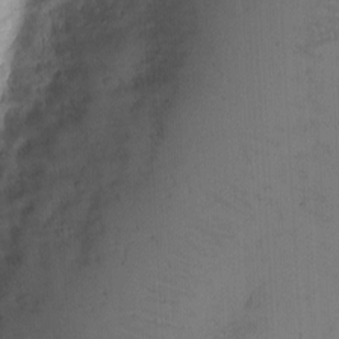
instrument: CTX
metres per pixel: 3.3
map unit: eHh
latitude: -3.7477
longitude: -79.7072
